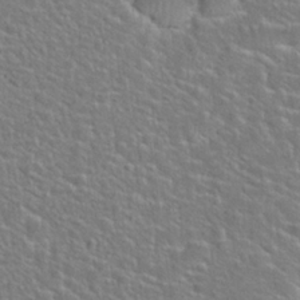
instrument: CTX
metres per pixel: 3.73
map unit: Hto
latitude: 24.7813
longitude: -50.1011
